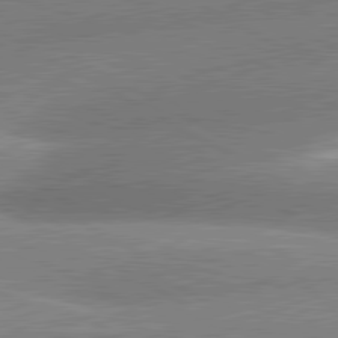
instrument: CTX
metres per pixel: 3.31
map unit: lApd
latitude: 81.0269
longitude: -162.9703
